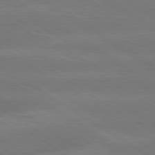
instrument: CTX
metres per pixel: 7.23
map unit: lApd
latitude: 79.8584
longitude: -143.1970
